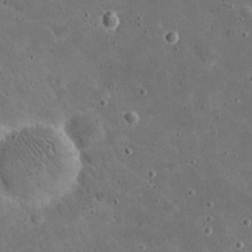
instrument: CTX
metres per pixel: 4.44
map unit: eHh
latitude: 20.7435
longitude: -65.2915
